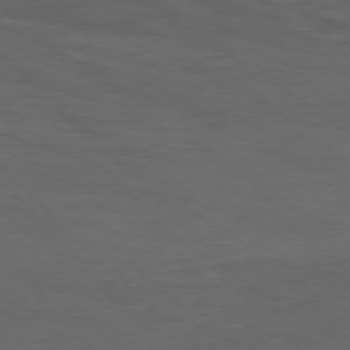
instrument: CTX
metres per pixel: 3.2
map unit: Ap
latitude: -77.4643
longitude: -70.9136
